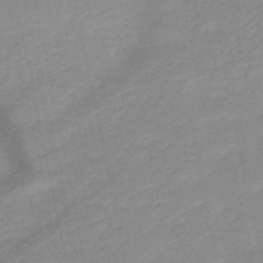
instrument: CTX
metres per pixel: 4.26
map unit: HNb
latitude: -49.1620
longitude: -43.4993
